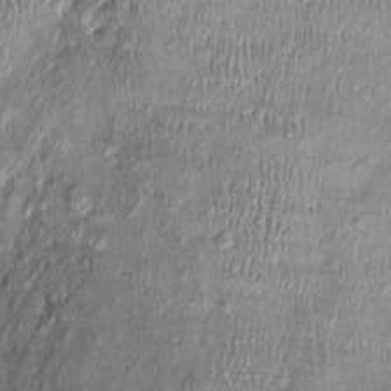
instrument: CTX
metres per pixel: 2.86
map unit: Nhu
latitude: -0.0850
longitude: -14.8569
